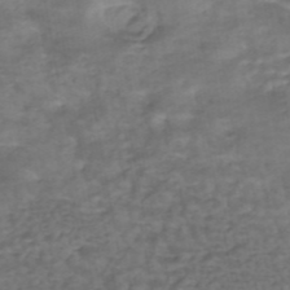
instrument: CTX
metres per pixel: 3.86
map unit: HNhu
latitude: -42.6707
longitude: 103.2376
